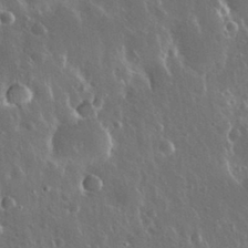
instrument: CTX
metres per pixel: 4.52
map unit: Nhu
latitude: 30.6302
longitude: -56.1199
